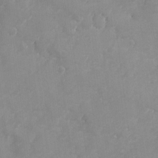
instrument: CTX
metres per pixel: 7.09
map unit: Ave
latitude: -8.0661
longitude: -117.5749
